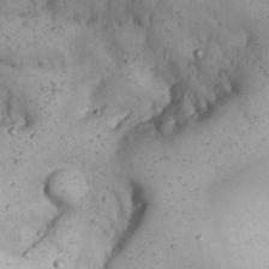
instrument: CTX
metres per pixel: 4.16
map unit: Nhu
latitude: 22.3656
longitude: -67.3292
